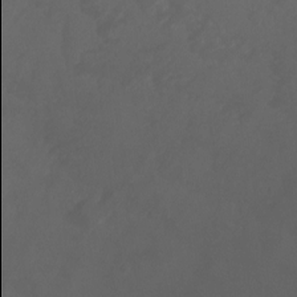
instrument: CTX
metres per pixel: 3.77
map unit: Ht
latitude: -1.0298
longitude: -17.9906
